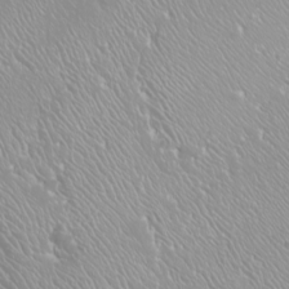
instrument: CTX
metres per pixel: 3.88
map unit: Nhu
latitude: -9.2376
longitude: -70.6112
